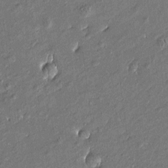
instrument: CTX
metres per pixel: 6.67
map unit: Htu
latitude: -7.3131
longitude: 176.8408
